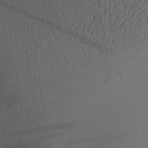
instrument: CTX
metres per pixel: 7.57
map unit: Aa
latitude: 27.9339
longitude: -144.4412
